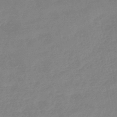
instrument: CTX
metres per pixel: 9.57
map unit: eHb
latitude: -45.5966
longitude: 84.1227
